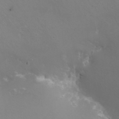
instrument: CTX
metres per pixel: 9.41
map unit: eHh
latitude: -10.7085
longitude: -64.6301
